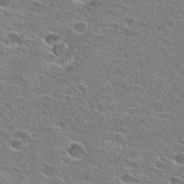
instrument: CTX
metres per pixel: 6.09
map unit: Hto
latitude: 25.0647
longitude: -44.0822
